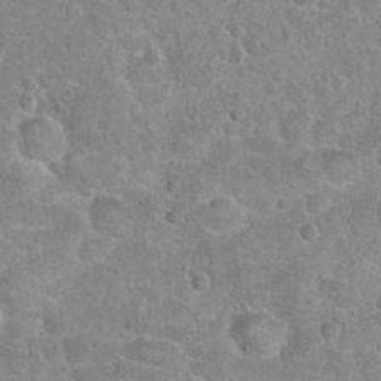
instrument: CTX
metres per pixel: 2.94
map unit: Hto
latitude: 21.0837
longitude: -47.8962
